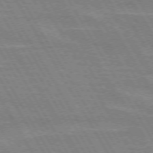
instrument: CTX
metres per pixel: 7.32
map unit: lApd
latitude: 72.3468
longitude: -55.8394
